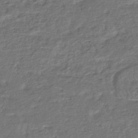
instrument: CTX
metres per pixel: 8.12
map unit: HNhu
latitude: -46.0472
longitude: 102.8219
